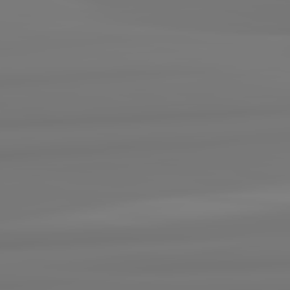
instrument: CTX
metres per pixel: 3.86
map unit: lApd
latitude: 82.4034
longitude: 171.0298
